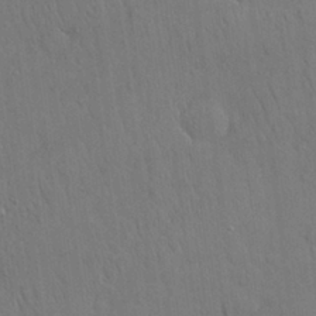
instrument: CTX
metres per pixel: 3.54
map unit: Nhu
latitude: 27.1592
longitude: -69.4427
